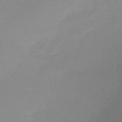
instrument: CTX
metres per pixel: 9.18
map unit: eHb
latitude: -44.9920
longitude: 85.7288
